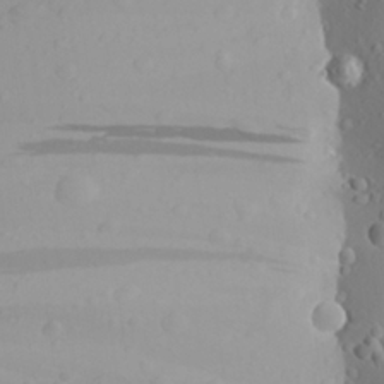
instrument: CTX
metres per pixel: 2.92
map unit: Aa
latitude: 24.3089
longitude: -144.3845
